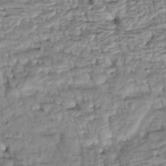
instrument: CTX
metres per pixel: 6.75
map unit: Htu
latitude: -5.3509
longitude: 154.0283
